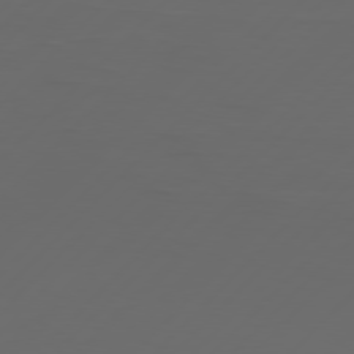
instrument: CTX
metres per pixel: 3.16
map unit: Hpe
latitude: 77.6882
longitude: -123.4048
